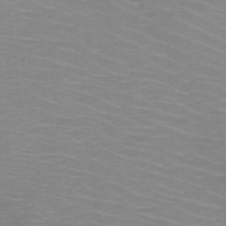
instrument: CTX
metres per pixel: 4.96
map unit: HNb
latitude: -48.1417
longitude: -45.6694
